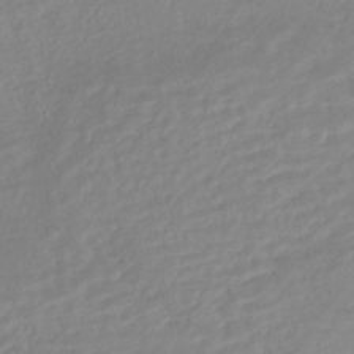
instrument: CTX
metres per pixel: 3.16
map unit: HNhu
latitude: -44.0283
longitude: 103.2943
